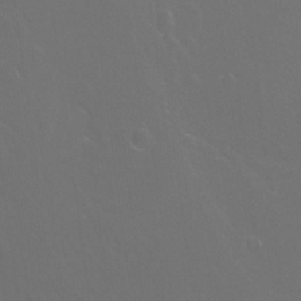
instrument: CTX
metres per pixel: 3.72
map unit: Ht
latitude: -10.0661
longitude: -37.3482
